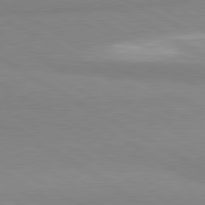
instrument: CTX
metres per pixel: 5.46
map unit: lApd
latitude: 80.5357
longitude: -179.1026
